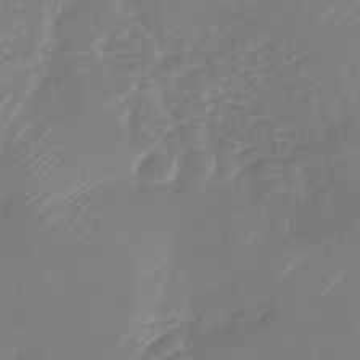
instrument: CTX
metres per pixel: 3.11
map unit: Nhu
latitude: -29.9556
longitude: -71.6505
